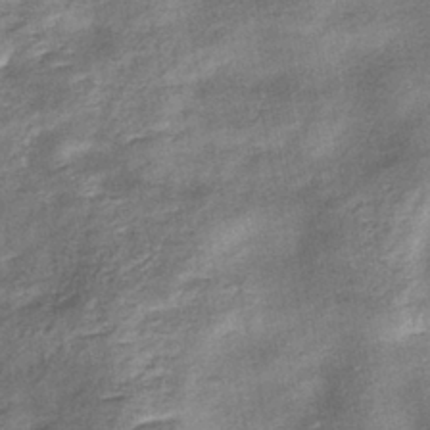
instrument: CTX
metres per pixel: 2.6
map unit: eHb
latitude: -38.7274
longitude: 76.2362
